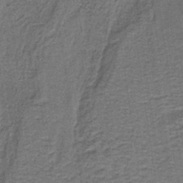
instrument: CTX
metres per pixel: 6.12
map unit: lHb
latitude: -40.4440
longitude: 55.1053
